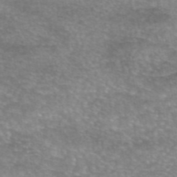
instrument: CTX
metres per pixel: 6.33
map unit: eAb
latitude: 45.5749
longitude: 102.8408
